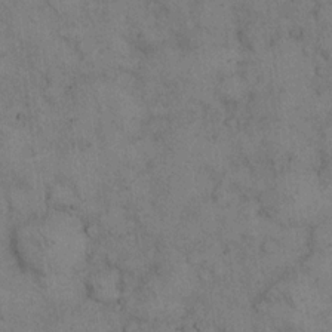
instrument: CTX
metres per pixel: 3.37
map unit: eHh
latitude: 15.0270
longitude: -63.0270
